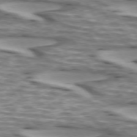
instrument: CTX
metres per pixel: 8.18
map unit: lApd
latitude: 73.2537
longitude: -57.1781
